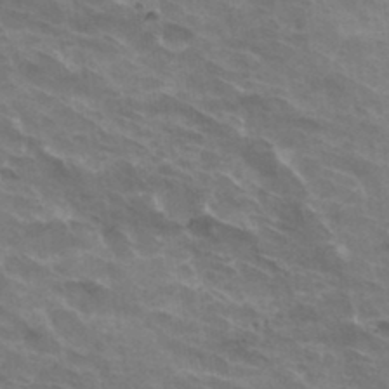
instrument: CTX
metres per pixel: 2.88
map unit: Hto
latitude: 33.3104
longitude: -42.7435
